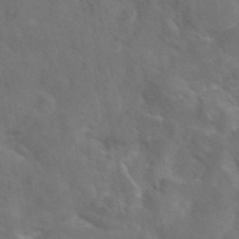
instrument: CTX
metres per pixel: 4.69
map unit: eAb
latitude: 45.3292
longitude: 125.2754
